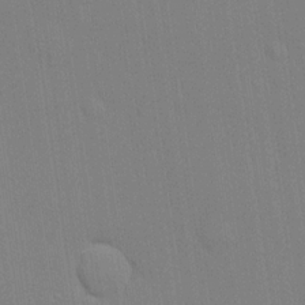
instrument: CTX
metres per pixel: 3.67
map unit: lHvf
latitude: 20.2334
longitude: 142.3495
